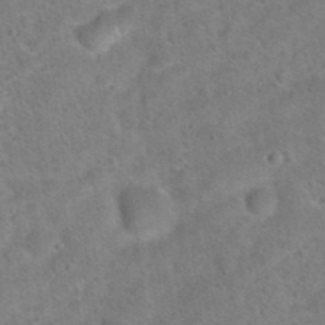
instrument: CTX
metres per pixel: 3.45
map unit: Hto
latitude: 20.9514
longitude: -49.8016
